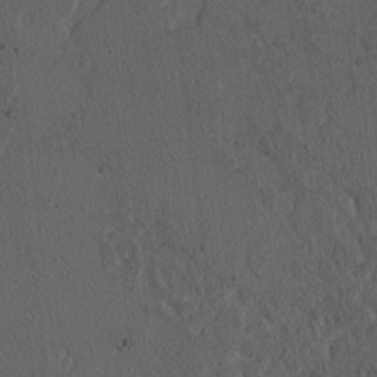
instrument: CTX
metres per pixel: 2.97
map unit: lAvf
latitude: 7.9717
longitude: 168.5573
